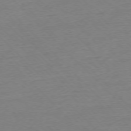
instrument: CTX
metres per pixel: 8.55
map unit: Ap
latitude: -76.7274
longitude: -92.2711
